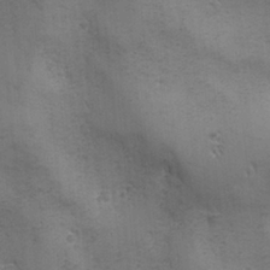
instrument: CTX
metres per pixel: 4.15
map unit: Ave
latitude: -7.1998
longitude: -120.7058
